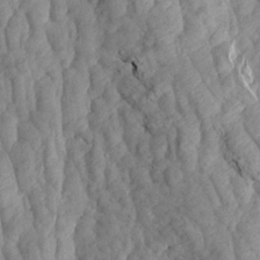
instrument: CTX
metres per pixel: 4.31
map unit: Aa
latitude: 18.9324
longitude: -145.7449
